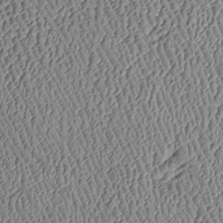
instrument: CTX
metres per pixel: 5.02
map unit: Htu
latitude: -7.5210
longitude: 156.8030
